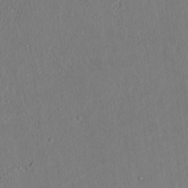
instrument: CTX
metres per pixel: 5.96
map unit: lAvf
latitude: 7.6316
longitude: 168.3495
